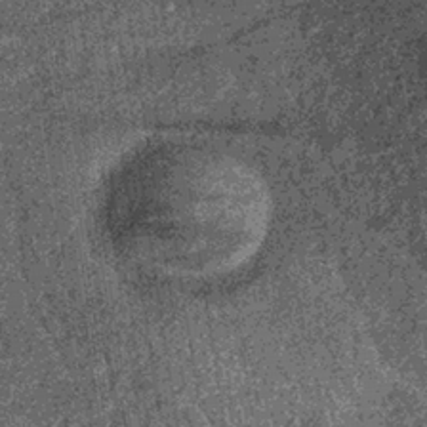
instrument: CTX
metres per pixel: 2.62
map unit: lHb
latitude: -36.8219
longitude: 67.8612
